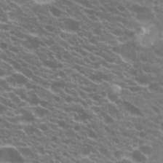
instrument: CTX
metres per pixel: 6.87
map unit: Hto
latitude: 20.9136
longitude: -34.8758
